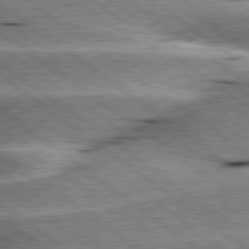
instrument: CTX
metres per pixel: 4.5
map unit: lApd
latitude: 79.9717
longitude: -140.2144
